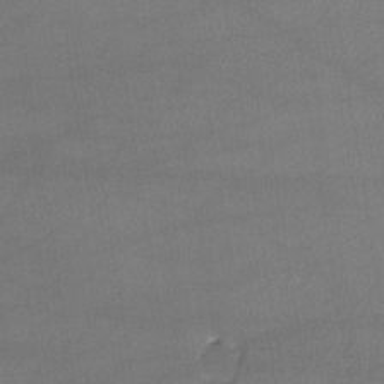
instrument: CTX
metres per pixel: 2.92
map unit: lHvf
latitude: -11.0864
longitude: -101.4427
